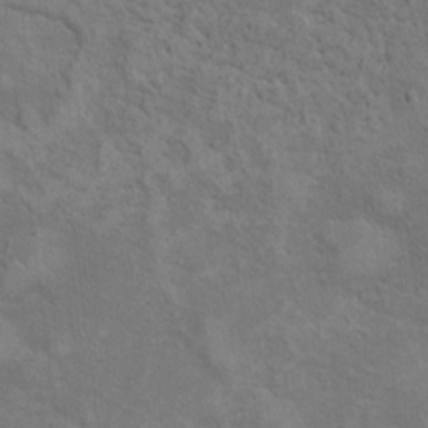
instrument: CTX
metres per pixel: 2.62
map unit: Ht
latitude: 14.2145
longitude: -39.8961
